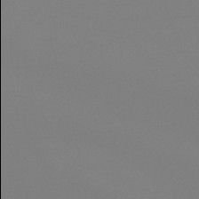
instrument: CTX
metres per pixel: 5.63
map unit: lHb
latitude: -44.4062
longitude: 54.0094
